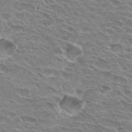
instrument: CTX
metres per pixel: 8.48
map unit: Hto
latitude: 29.8772
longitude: -42.4790
